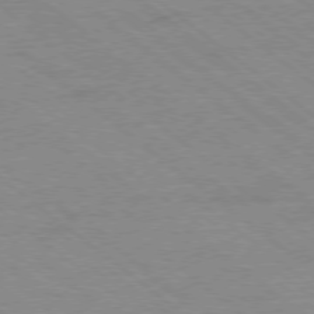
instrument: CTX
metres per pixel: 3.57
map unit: Ap
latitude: -78.5573
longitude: -83.5371
